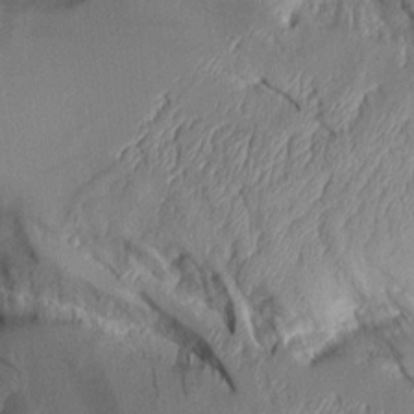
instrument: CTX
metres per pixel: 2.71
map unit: Aa
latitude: 9.0081
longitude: -127.9150
